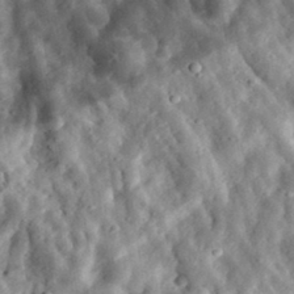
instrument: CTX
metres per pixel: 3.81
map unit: eHh
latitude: 34.0255
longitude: -79.2537
